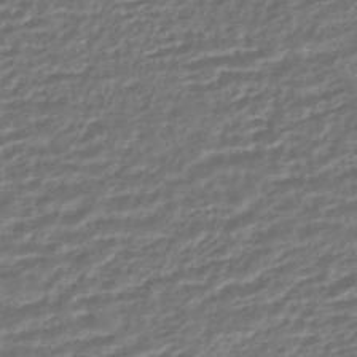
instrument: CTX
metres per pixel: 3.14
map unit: HNhu
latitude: -45.6533
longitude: 100.2550
